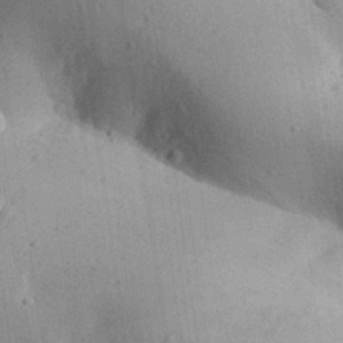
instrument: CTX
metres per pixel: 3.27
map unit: Aa
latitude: 31.6127
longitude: -144.2711
